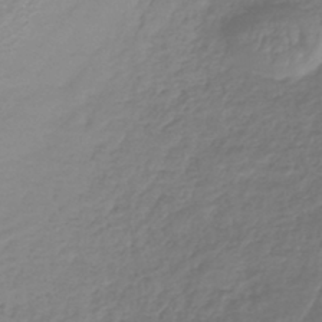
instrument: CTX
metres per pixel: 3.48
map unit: lHb
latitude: -43.1431
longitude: 69.7855
